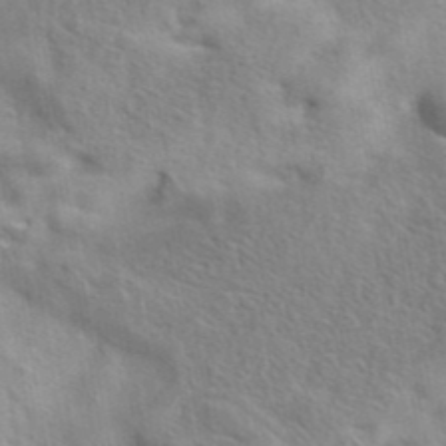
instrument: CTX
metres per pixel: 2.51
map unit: eAb
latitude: 41.8016
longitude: 103.7478
